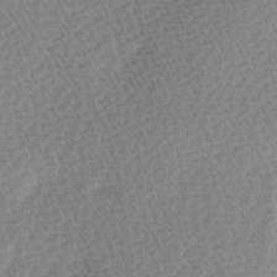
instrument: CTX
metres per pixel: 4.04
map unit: Ave
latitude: 0.9136
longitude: -115.3481
